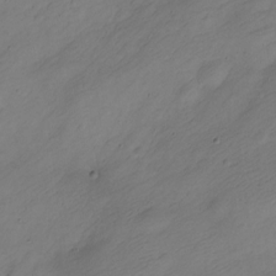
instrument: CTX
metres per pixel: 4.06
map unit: Nve
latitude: -23.0487
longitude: 105.8422
